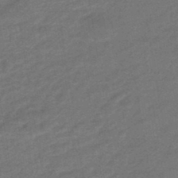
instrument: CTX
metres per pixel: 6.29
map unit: HNhu
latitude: -46.4062
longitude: 91.1998
